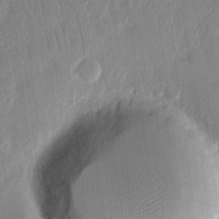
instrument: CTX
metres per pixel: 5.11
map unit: eHh
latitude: 13.5938
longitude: -69.3860
